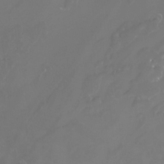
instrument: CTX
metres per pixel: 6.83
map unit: Htu
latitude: -13.7478
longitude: -47.4427
